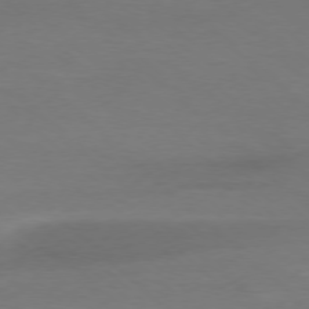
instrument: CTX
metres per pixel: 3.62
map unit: Ap
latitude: -78.0283
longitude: -70.1767
